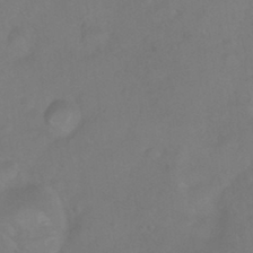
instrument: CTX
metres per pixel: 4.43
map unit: Ht
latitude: 5.7261
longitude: -29.5560
